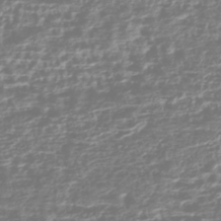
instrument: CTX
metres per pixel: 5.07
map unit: HNhu
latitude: -43.8611
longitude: 104.7841
